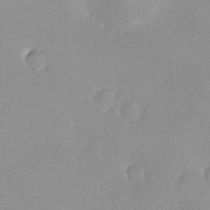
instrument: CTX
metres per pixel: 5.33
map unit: HNhu
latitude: 5.9150
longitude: 7.9178
